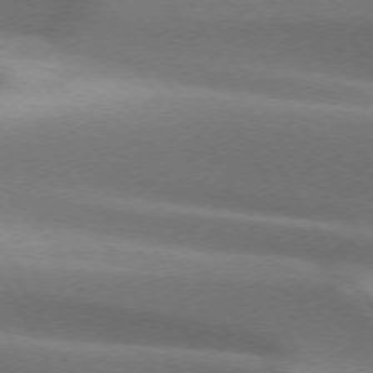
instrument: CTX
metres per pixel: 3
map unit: lApd
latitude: 73.0648
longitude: -50.8002
